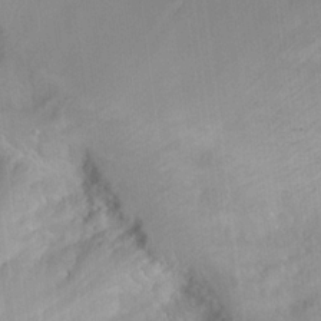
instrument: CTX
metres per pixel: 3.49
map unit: Hto
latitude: 17.3293
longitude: -40.2333
